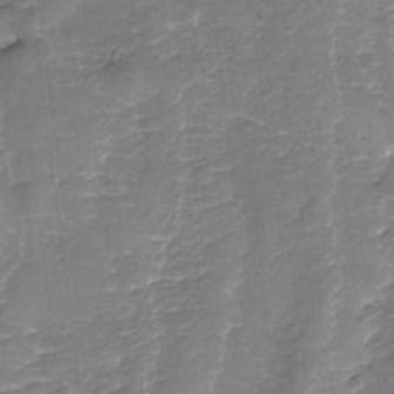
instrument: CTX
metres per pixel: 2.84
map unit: Nhu
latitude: -19.5021
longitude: -56.4789
